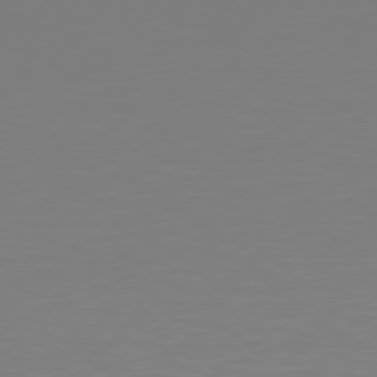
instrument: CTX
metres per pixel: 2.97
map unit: Hpe
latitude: 78.5735
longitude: -145.6505
